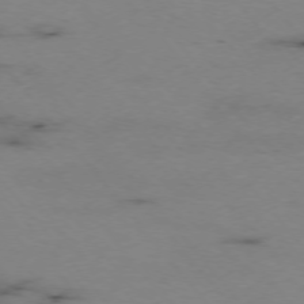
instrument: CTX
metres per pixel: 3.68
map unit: Hpe
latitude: -75.6911
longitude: -22.8758
